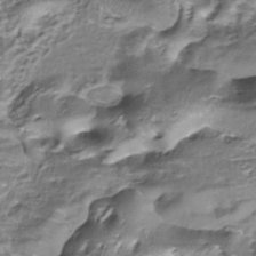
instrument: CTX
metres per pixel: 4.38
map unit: ANa
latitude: -37.8044
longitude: 97.5966
